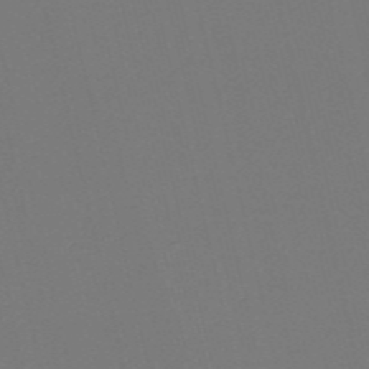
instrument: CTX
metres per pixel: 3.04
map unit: HNb
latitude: -54.8975
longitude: -38.8002
